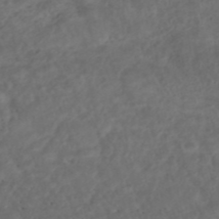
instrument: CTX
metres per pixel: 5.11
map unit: ANa
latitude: 42.7435
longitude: 27.8422
